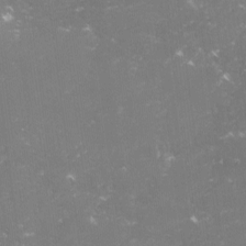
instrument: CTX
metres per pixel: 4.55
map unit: lHvf
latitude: -15.5966
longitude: -101.3671
